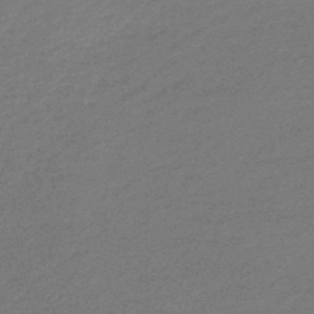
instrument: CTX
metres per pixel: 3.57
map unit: HNb
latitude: -48.5385
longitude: 60.3684
